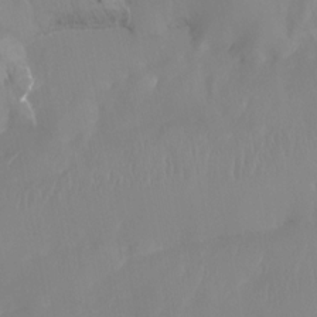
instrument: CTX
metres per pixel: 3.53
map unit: Htu
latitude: -15.6155
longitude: -47.2159
